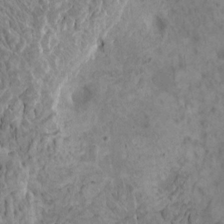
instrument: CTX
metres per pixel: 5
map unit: HNhu
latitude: 6.9703
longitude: -1.0647
